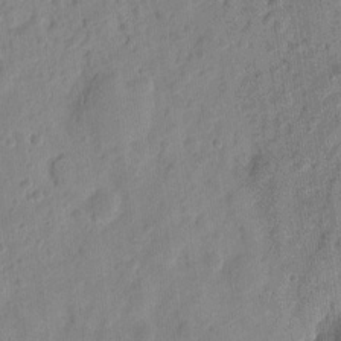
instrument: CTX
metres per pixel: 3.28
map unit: eHh
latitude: 8.3845
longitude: -74.4790
